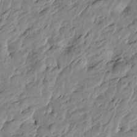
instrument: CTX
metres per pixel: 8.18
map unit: Htu
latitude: -4.1416
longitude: 178.6518
